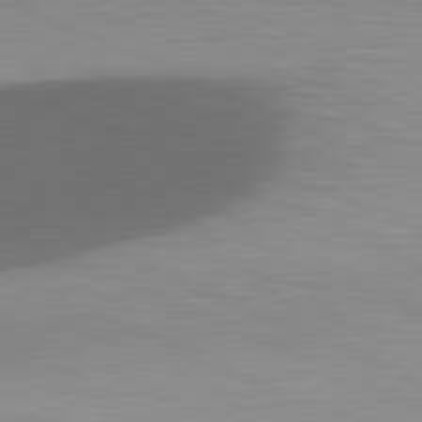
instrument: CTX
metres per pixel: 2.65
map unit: lApd
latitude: 81.5560
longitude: 138.3684
